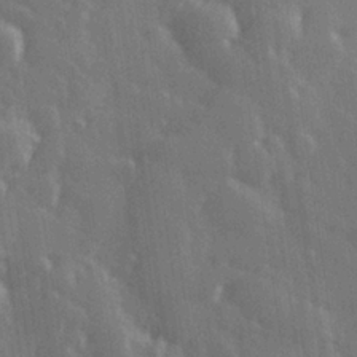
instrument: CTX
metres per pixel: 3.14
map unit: Hve
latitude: 27.5938
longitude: 146.6329
